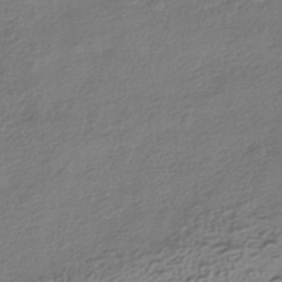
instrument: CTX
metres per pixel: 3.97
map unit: HNhu
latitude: -41.4265
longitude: 98.8786
